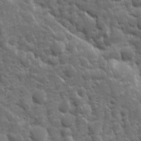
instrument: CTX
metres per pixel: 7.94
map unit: Ave
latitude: 10.6302
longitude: -103.8016
